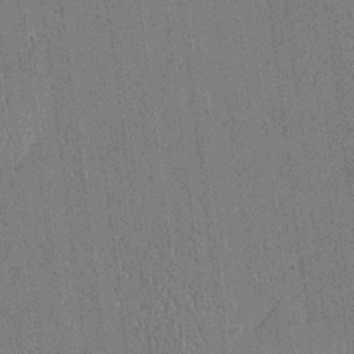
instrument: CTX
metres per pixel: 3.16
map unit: Htu
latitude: -6.5573
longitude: 176.2739
